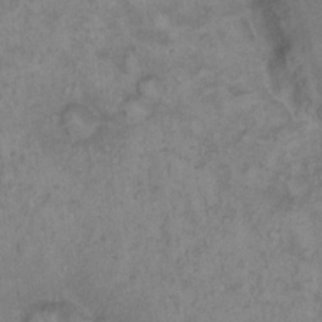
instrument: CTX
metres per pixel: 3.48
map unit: eHh
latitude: 16.6113
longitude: -63.7072
